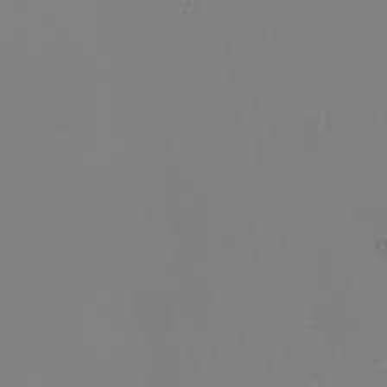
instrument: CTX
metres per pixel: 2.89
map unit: Nhu
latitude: -6.4629
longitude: -84.4223
